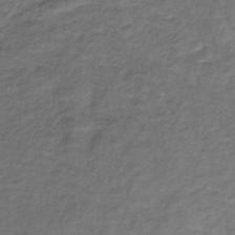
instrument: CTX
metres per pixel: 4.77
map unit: lHb
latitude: -36.1416
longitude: 71.6155
